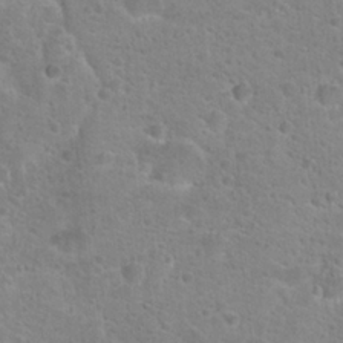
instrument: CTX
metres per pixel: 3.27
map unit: Hto
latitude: 24.8757
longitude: -48.6490
